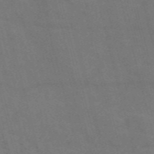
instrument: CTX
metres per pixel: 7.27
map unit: Nve
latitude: -57.6722
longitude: 51.5777
